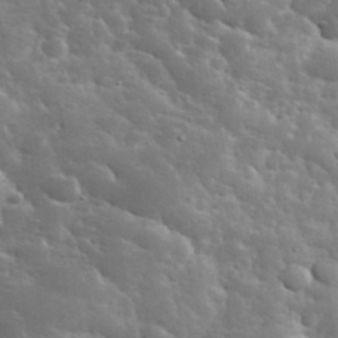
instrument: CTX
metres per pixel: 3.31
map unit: eHh
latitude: 36.0444
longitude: -66.4979
